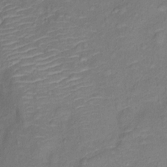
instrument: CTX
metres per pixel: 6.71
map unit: Ht
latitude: 11.8395
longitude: -40.0255
